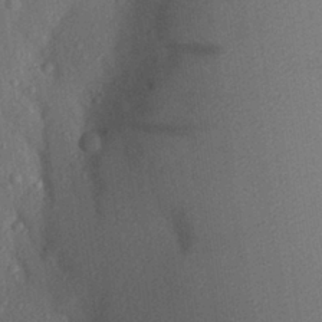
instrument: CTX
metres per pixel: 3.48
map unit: Aa
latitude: 28.0255
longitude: -145.4048
